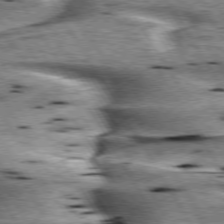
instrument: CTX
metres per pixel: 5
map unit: lApd
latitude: 75.5938
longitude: -59.5182
